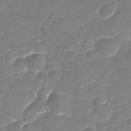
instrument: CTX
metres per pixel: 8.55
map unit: Nhu
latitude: -17.7289
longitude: -56.7246
